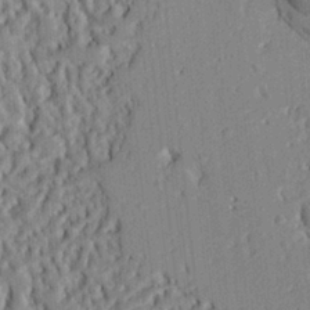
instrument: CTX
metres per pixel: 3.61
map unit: Ht
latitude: 8.6491
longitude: -76.1955
